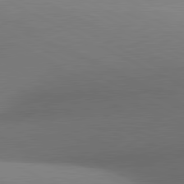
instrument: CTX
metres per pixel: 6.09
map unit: lApd
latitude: 81.1970
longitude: 135.1242
